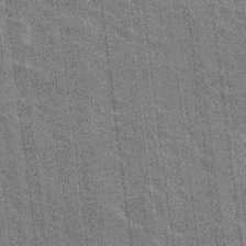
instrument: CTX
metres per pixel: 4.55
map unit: Hto
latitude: 26.9514
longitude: -41.1214
